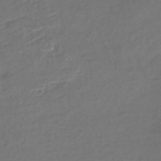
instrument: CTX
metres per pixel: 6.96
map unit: eHb
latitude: -43.6721
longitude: 86.6708
